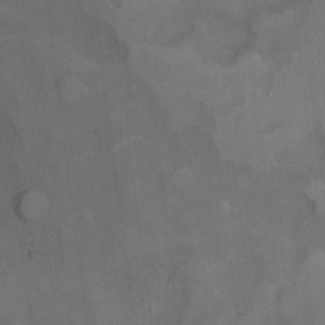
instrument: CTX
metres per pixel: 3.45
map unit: Ht
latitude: 4.9514
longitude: -37.2915
